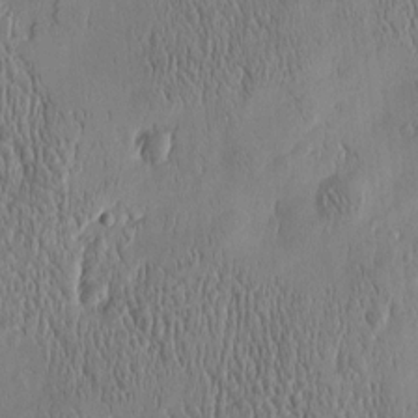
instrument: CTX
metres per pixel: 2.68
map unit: Htu
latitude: -5.0864
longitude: 174.8974
